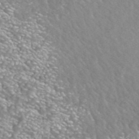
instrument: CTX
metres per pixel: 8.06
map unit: ANa
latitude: 43.2726
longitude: 24.7463
